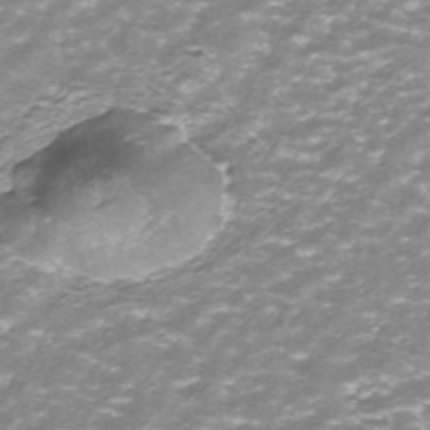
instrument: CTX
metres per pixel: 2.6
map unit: ANa
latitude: -41.1809
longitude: 104.1794
